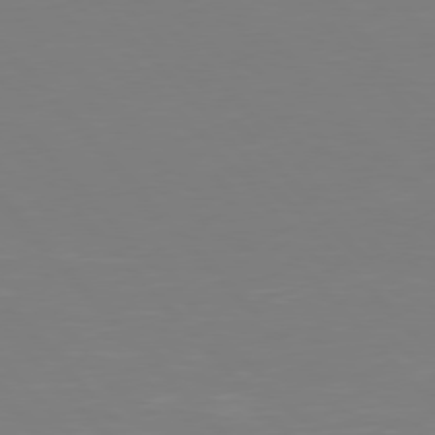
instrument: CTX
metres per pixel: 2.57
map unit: Hpe
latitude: 77.2159
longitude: -173.9717
